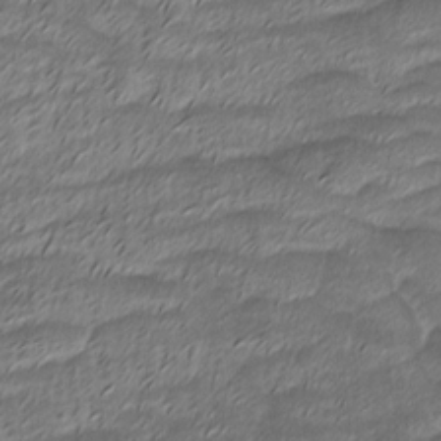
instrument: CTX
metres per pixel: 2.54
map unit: Ave
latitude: -8.4818
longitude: -123.1781
